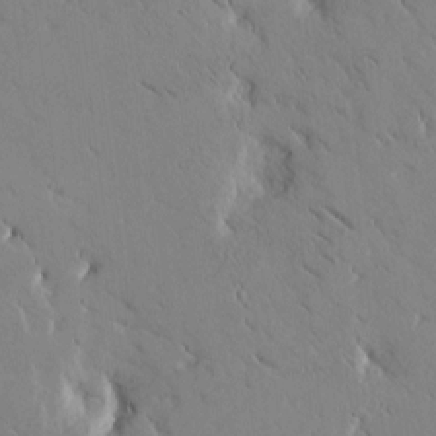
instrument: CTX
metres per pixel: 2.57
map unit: Htu
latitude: -1.7100
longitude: 175.3887
